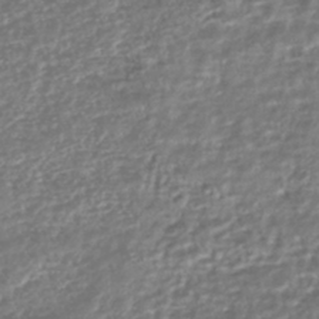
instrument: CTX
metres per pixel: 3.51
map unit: HNhu
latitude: -44.0094
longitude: 107.1620
